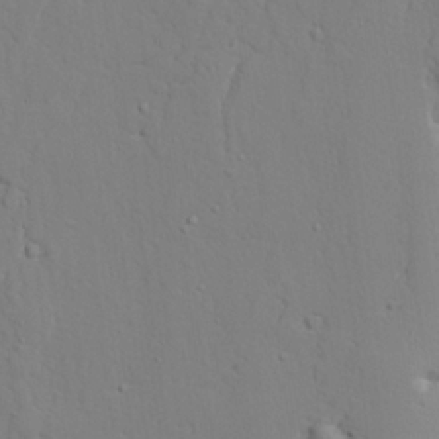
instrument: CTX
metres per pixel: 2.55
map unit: lAvf
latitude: 24.3278
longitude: -109.6127
